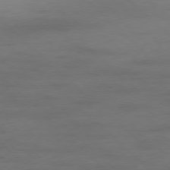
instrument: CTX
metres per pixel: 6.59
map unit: Hpe
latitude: -78.0283
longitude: -21.2537
